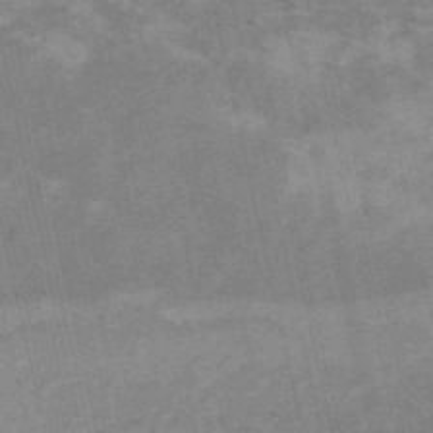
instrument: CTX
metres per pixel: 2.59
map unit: HNb
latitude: -54.6330
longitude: -42.8758
